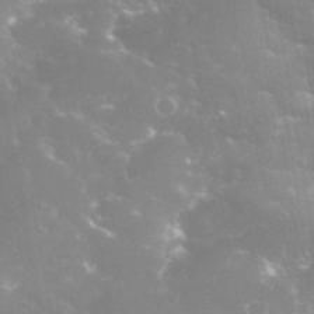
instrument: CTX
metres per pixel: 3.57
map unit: eHh
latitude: 35.4804
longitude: -58.9892
